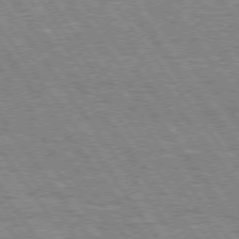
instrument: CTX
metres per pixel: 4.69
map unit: Hpe
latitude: 74.1956
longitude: -139.3671
